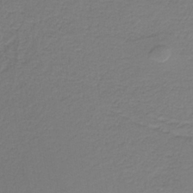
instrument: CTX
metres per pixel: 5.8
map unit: HNb
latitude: -38.5574
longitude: 53.5021
